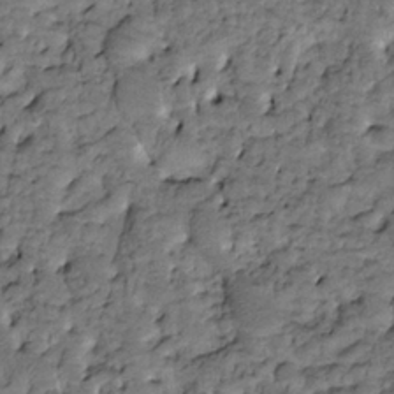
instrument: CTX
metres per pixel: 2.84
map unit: Htu
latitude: -3.4265
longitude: 173.5399
